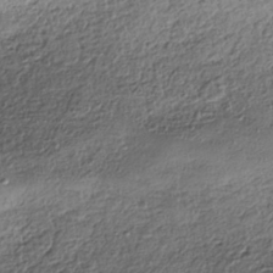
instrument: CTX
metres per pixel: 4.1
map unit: HNhu
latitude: -39.4077
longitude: 107.4833
